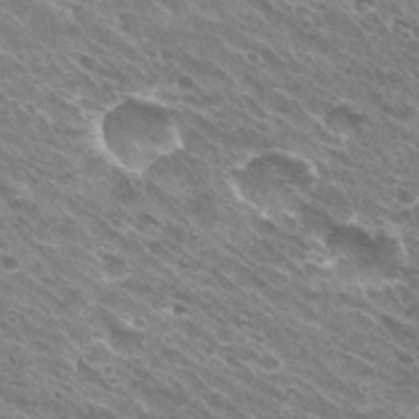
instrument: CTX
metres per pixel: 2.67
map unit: Hto
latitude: 30.6869
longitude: -43.5371
